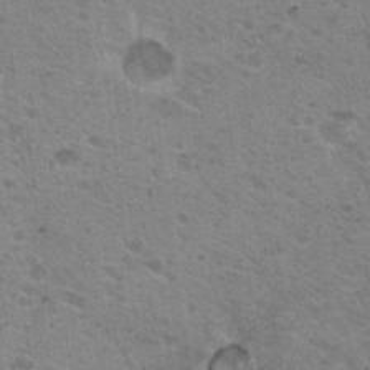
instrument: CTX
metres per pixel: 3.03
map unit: Nhu
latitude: 19.1403
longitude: -31.6127
